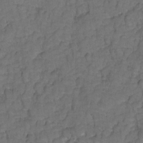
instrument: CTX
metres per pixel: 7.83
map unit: Hto
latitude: 5.1403
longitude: -31.6883
